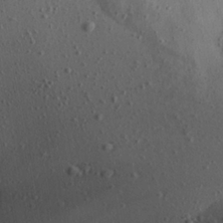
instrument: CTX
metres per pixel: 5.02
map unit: Aa
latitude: 24.0633
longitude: -144.0255
